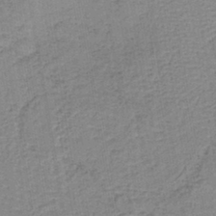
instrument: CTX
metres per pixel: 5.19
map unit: lHb
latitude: -40.1417
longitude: 60.7274
